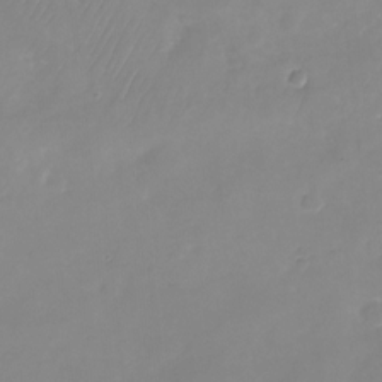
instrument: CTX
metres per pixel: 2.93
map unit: Nhu
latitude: -24.2361
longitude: -69.5938
